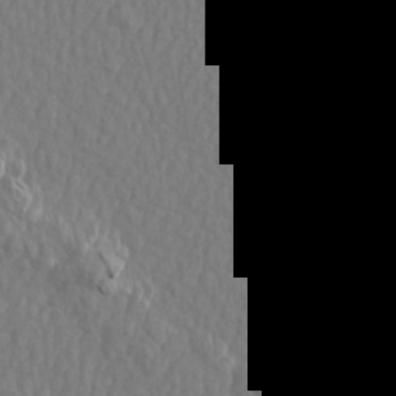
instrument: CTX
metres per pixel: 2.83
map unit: Aa
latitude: 14.5735
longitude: -142.6869
